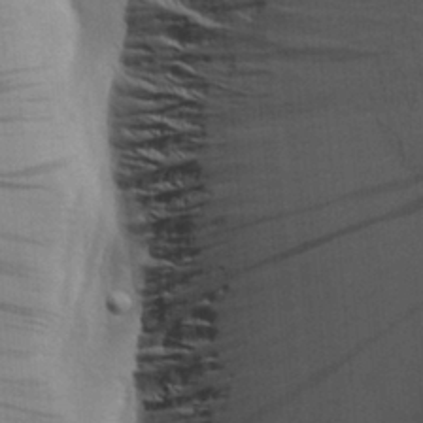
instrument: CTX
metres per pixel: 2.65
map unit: Aa
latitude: 26.6302
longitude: -143.1781
